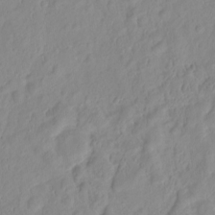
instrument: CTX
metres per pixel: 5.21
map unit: HNhu
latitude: -2.1794
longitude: 10.7085
